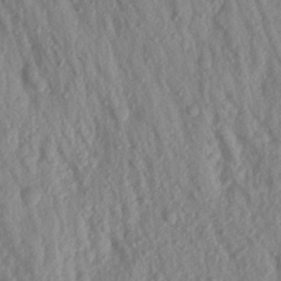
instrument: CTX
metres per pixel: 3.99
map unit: Aa
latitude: 18.5356
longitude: -146.9892
